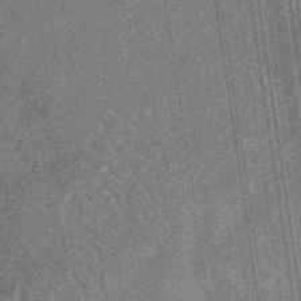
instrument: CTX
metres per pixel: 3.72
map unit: lHb
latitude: -39.8611
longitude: 69.2564
